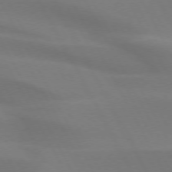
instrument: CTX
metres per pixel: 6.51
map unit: lApd
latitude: 73.5372
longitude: -49.0269
